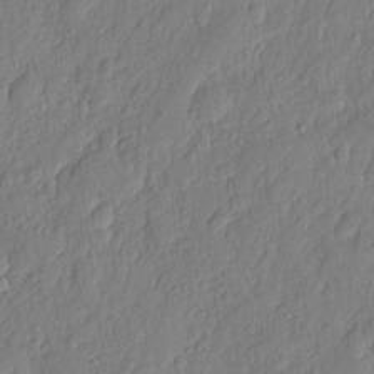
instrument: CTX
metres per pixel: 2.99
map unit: eHh
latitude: 6.7246
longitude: -74.9892
